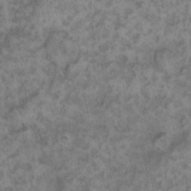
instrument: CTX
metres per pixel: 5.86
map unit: eHh
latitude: 13.2348
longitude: -64.2711
